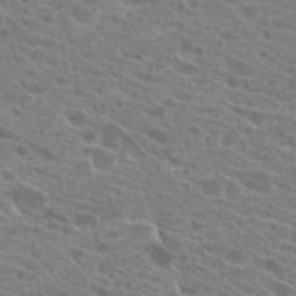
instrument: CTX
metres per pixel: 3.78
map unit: Hto
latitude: 21.9339
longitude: -38.8380
